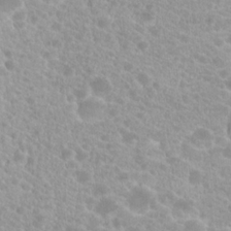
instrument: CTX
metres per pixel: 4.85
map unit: Hto
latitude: 20.3845
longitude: -37.0270
